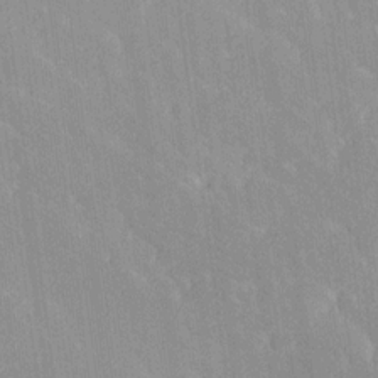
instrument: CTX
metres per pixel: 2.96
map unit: Ave
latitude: 19.8583
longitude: -136.4223
